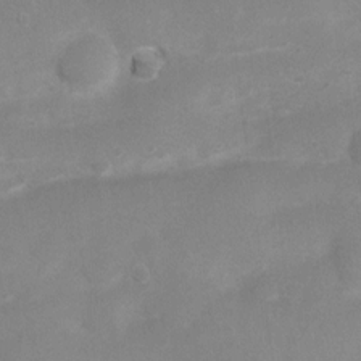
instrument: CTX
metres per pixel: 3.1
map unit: Nhu
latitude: 4.6490
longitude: -25.1970
